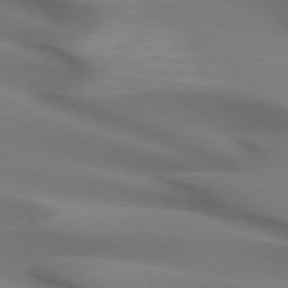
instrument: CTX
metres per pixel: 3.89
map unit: lApd
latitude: 72.9703
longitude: -52.6680
